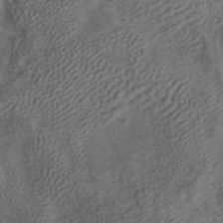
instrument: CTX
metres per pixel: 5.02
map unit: ANa
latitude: 42.9703
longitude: 16.4440
